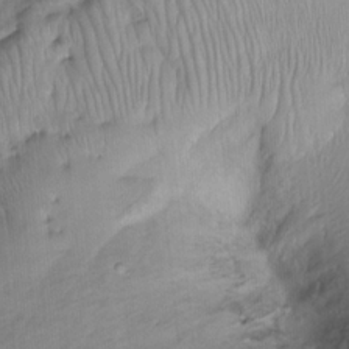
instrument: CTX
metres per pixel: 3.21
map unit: Ht
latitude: -15.2565
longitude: -42.0255
